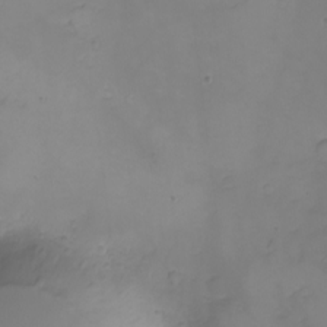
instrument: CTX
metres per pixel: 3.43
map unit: eHh
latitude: -5.8044
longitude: -80.1011
